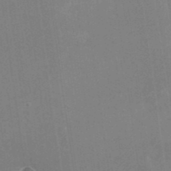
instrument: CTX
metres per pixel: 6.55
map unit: Nhu
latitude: -25.5210
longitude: -73.1970
